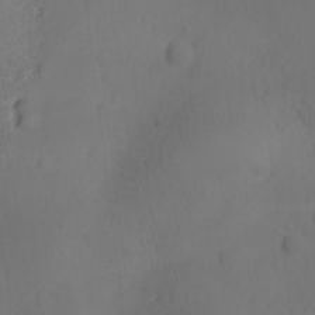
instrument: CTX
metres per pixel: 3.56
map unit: Ave
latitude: -9.6155
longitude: -121.4805
